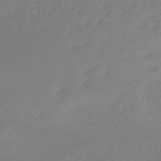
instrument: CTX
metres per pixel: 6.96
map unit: lHb
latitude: -46.3306
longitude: 61.6722
